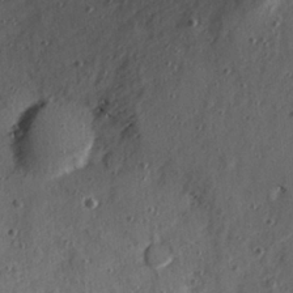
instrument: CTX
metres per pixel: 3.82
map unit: Hve
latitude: 25.6316
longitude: -93.5560
